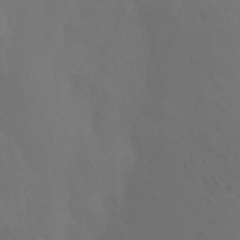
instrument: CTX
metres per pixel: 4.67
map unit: Htu
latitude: -14.4440
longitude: -48.3089
